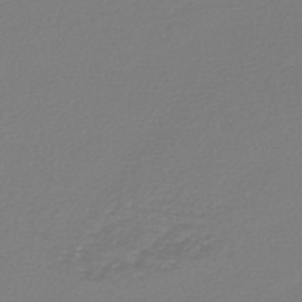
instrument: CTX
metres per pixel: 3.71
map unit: lHb
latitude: -45.5210
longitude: 75.6533
